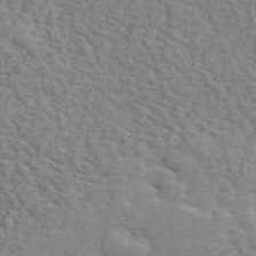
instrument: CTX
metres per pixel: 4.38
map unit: ANa
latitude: 49.7828
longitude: -80.3845
